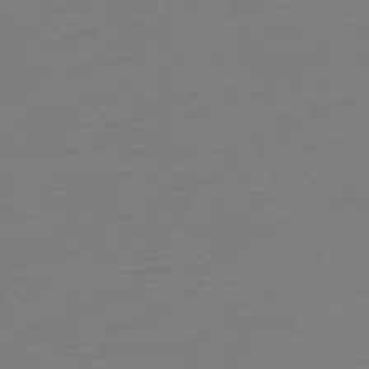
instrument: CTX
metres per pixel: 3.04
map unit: Ap
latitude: -73.6722
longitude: -69.6127
